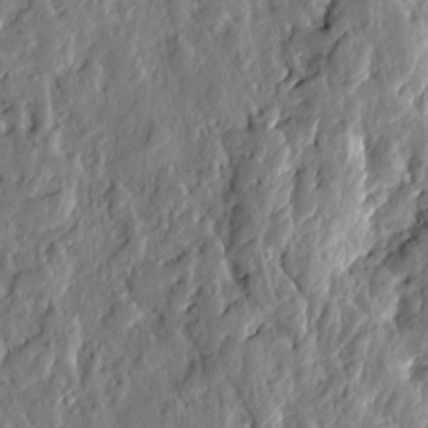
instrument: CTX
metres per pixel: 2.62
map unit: Htu
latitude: -1.5022
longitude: -179.9528
